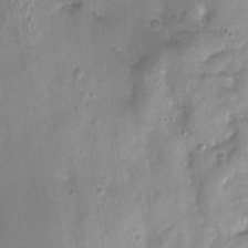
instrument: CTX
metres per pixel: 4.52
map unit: Nhu
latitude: 4.6868
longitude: -16.2523
